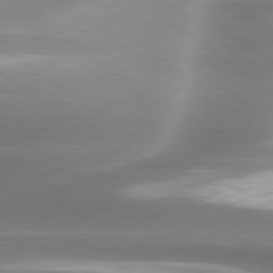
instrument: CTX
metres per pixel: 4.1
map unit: lApd
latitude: 79.9906
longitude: -118.7813
